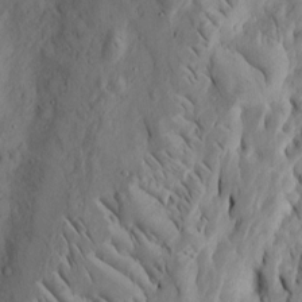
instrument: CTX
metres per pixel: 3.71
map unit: Htu
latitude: -3.3320
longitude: 157.2565
